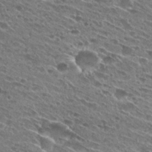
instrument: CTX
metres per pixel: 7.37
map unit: Hto
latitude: 27.3104
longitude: -43.8961
